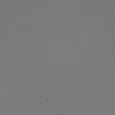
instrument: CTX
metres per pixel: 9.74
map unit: HNhu
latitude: -2.8974
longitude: -2.6490
